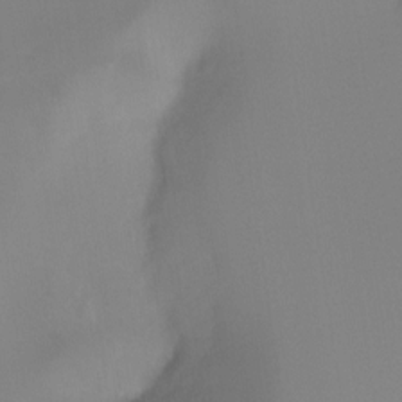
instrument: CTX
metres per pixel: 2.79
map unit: Ht
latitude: -8.0283
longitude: -30.2901
